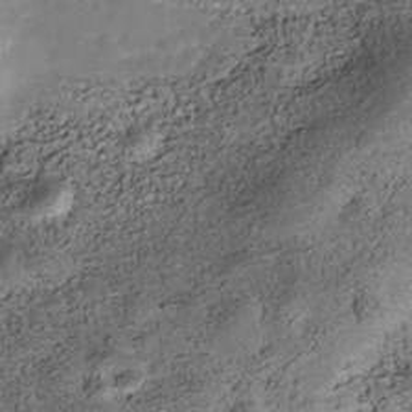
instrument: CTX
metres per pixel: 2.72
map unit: Nhe
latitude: -39.9367
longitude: -116.6302
